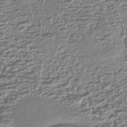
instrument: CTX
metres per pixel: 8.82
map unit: HNhu
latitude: -43.5588
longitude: 98.7841
